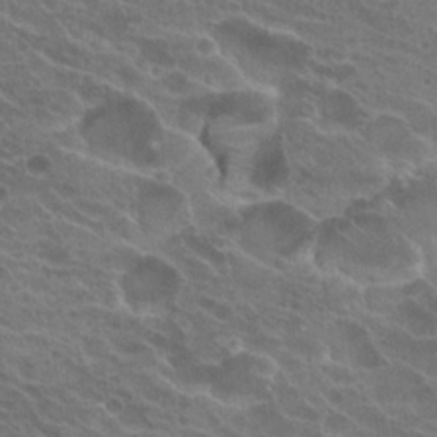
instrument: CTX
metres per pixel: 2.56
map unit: Hto
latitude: 22.7624
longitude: -38.5735
